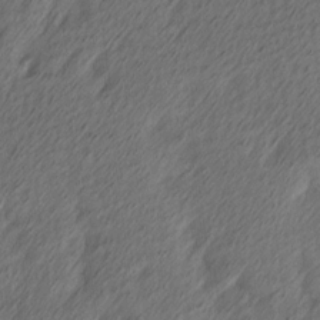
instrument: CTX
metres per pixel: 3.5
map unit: Ave
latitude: 13.7072
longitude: -106.4034
